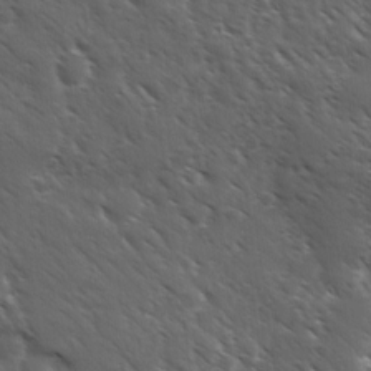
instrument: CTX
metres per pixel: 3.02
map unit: Ave
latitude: 11.0459
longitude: -103.6694
